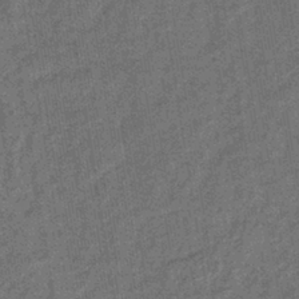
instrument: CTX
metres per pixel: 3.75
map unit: lHb
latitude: -39.8800
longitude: 74.2173
